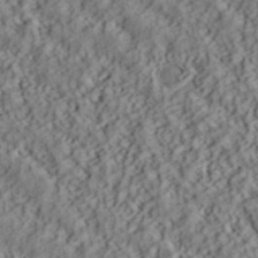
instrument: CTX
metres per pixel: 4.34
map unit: ANa
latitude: 39.7827
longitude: 28.3306
